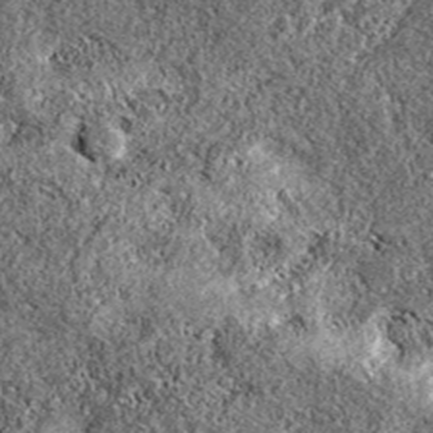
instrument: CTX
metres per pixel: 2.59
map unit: eAb
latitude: 37.9339
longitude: 106.2928
